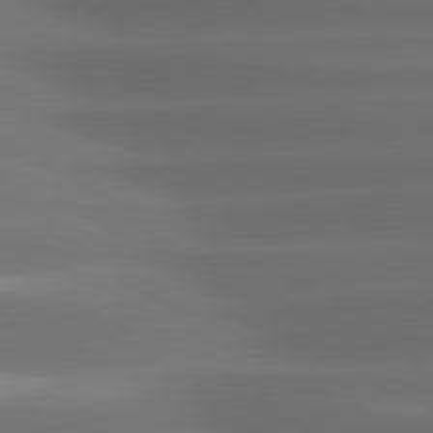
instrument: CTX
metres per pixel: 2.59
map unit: lApd
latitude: 81.0458
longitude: -142.1956
